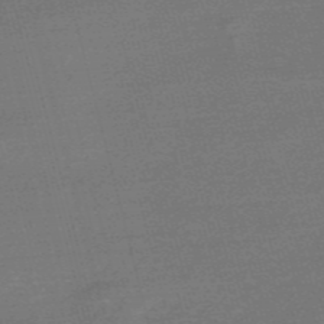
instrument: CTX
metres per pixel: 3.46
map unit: Nve
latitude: -56.8786
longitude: 63.3131
